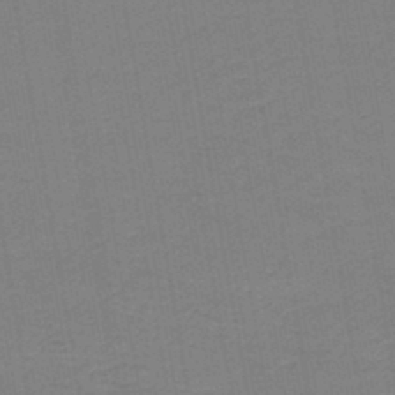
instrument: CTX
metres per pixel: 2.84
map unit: HNb
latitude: -44.8975
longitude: 52.0661
